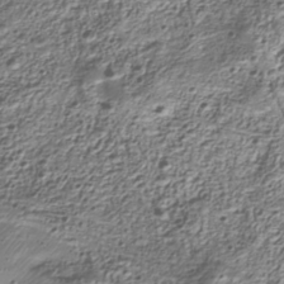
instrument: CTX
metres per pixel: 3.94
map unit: Nhu
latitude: -39.6911
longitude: -85.6694
